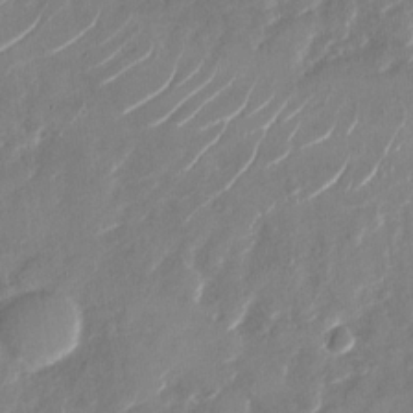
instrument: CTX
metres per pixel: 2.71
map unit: Nhu
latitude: -28.5385
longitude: -73.1781
